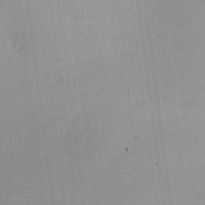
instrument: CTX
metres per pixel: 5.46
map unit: Hve
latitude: 18.5545
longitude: 149.1054
